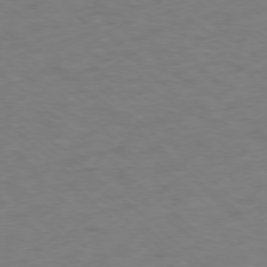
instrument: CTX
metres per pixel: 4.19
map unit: Ap
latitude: -77.3510
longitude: -77.1970
